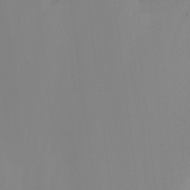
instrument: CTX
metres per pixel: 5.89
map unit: Ht
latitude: -15.0487
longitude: -53.1403
